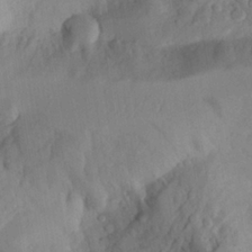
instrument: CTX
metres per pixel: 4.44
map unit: Aa
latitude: 23.5182
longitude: -131.8584
